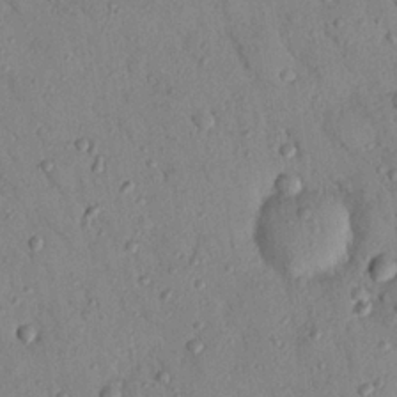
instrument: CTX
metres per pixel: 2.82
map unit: Nhu
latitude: 22.8758
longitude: -75.7639
